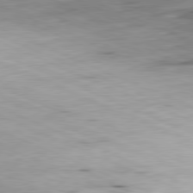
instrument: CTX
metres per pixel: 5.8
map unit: Ap
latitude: -81.5777
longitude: -83.2159
